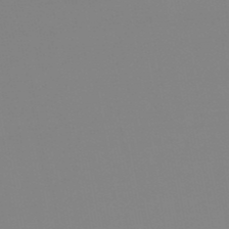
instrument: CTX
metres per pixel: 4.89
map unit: eHb
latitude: -50.2550
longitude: 73.9556
